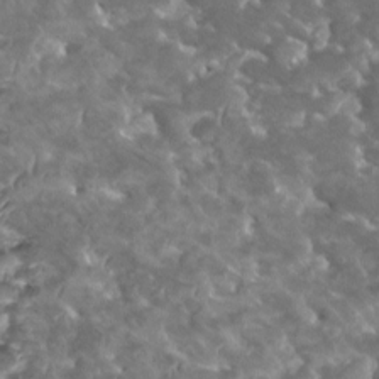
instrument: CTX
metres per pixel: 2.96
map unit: HNhu
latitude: 2.2522
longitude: -0.7246
